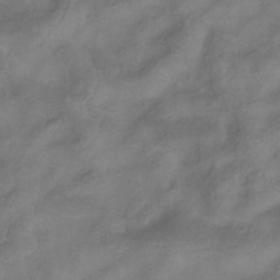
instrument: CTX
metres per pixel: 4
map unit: Hve
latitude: -35.4265
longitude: 88.1606
